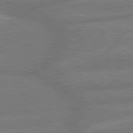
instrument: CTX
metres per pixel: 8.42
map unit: lApd
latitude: 79.7261
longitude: -164.3467
